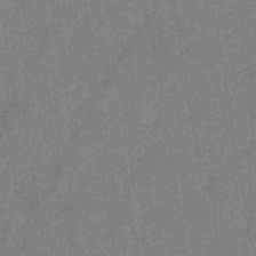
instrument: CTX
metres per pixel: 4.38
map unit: HNb
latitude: -45.7856
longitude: -39.6694
